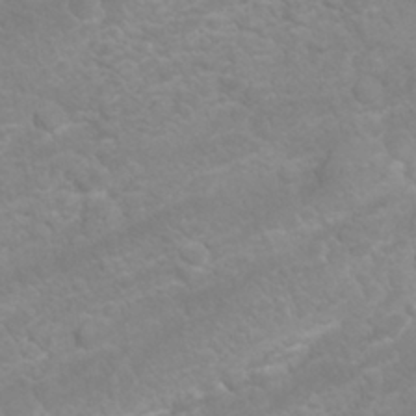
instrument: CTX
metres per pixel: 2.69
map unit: Nhu
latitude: 26.8191
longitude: -62.3656
